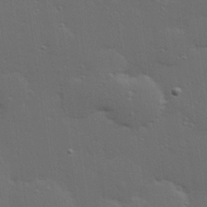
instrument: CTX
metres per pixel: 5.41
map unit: Hve
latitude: 27.7072
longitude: -91.6883
